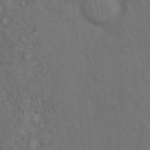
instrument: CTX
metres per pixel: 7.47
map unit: Hto
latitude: 15.7072
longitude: -56.4223
